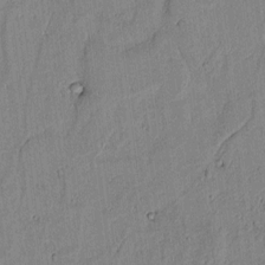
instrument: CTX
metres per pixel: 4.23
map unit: lAvf
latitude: 6.3467
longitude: 168.6329
